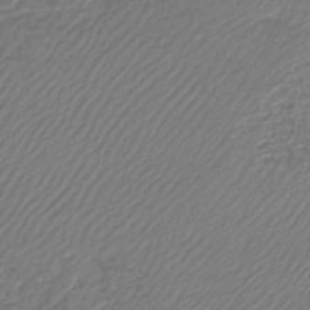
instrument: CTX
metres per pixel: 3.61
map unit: lHb
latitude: -42.3306
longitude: 61.4265
